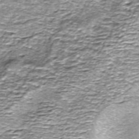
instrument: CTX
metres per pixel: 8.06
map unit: ANa
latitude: -44.7085
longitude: 105.6722
